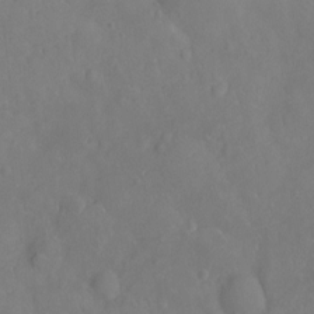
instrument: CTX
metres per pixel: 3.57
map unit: Ht
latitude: -10.2551
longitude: -23.1970
